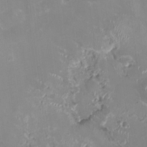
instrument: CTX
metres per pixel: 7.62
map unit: HNhu
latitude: -1.1054
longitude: -1.8016
